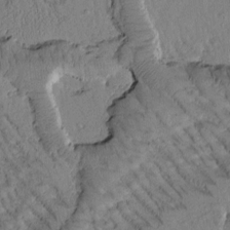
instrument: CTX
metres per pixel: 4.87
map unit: Htu
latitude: -1.5777
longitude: 172.0472
